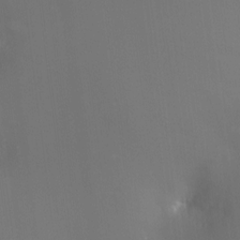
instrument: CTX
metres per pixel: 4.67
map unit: HNhu
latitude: 6.5168
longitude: 8.9164
